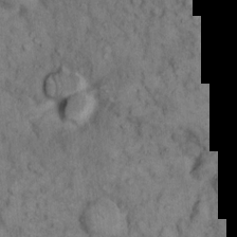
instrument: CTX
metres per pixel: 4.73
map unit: eHh
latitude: 12.4790
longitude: -64.4223
